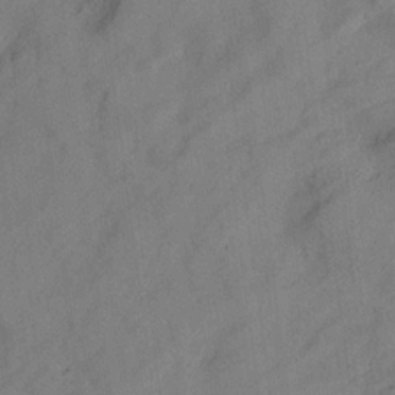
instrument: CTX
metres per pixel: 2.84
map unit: lHvf
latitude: 14.8191
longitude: 178.4251
